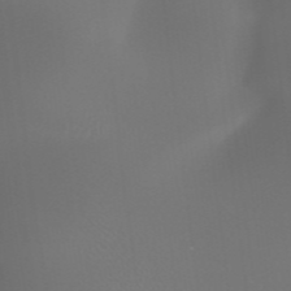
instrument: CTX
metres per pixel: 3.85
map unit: HNhu
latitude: -47.7099
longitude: 30.7085
